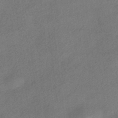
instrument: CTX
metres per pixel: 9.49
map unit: HNhu
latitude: -39.9178
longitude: 104.1417
